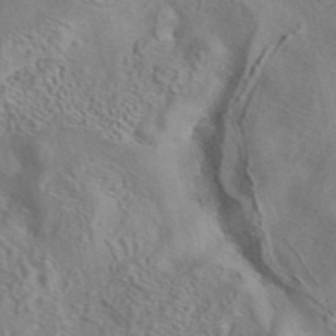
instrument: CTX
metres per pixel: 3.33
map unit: eAb
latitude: 41.7638
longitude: 105.1998
